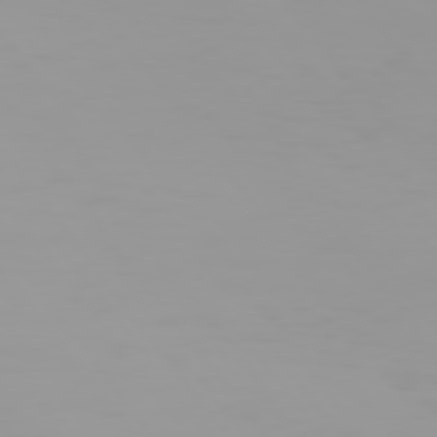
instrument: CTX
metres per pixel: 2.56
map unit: Hpe
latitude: 74.5735
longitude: -128.8758
